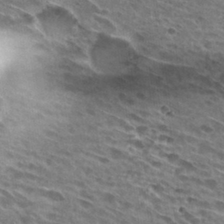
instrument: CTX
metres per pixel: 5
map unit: Hto
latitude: 27.7828
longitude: -43.4427
